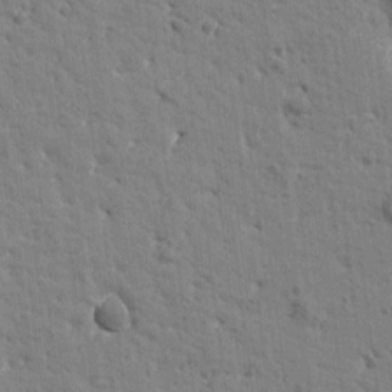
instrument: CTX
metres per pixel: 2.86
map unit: Htu
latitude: -2.2928
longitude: 175.0297
